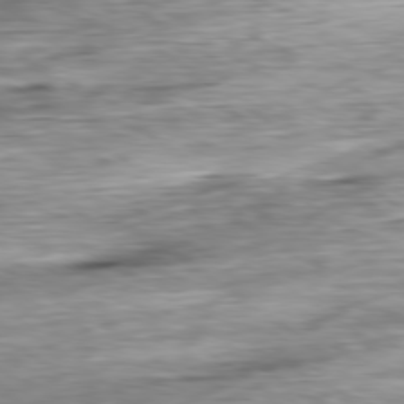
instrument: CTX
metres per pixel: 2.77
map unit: Ap
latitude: -80.0283
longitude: -69.9906
